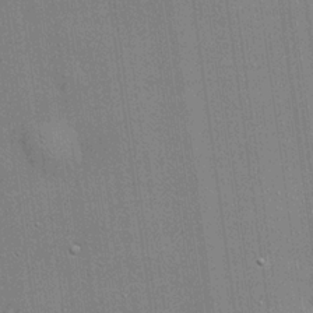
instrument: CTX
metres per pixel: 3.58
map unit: lHvf
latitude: 20.4412
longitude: 143.1053
